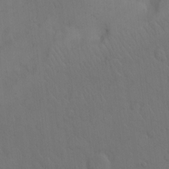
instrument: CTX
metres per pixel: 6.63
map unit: Hto
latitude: 7.8961
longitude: -60.9891
